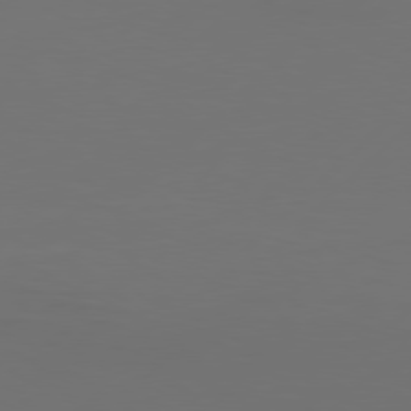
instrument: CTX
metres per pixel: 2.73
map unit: Hpe
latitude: 77.8016
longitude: -122.4412
